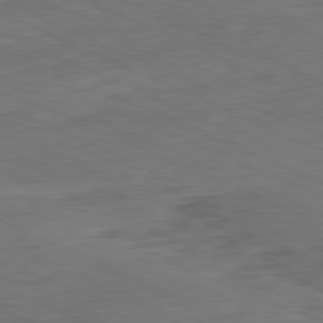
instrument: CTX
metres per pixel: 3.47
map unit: Ap
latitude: -81.6722
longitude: -71.6127
